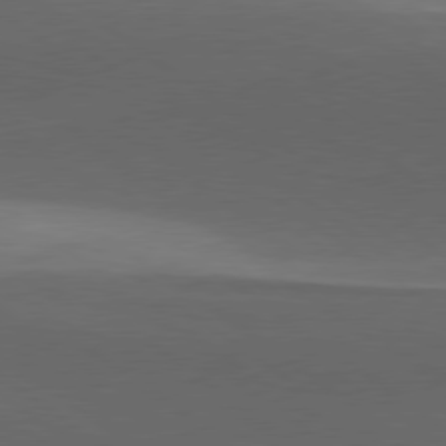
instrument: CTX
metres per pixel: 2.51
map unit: lApd
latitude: 79.2726
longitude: -49.2726
